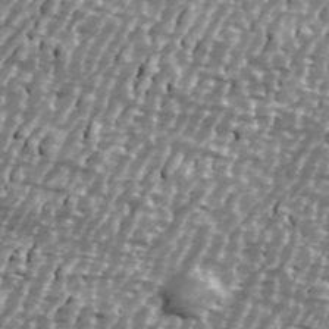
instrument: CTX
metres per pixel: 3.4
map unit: Ave
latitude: 40.2711
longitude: -112.5168
